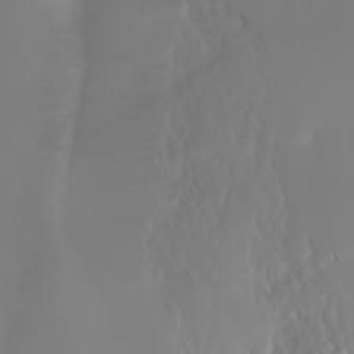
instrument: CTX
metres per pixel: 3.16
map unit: Nhu
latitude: -6.7652
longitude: -89.4238
